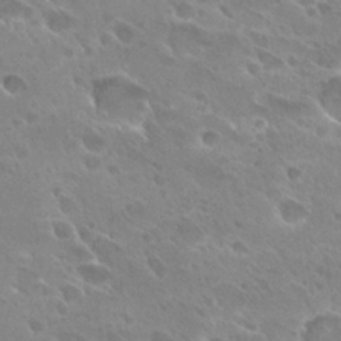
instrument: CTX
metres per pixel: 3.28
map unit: Hto
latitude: 27.8395
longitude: -39.9339
